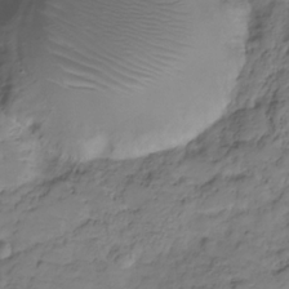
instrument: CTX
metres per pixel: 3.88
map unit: Hve
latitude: -28.7463
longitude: 94.5573
